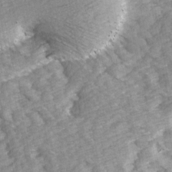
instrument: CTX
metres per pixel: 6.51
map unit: Ave
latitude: 14.4979
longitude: -104.3090
